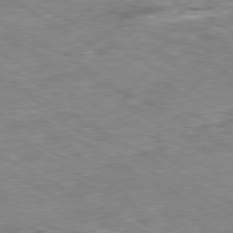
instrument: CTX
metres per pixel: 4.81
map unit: Ap
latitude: -80.2929
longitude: -73.9151
